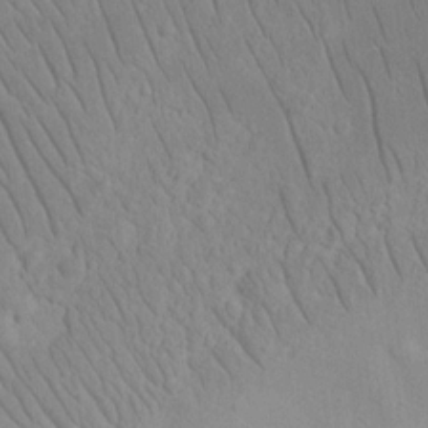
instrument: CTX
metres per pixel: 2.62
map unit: eHh
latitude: 16.1767
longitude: -71.8583
